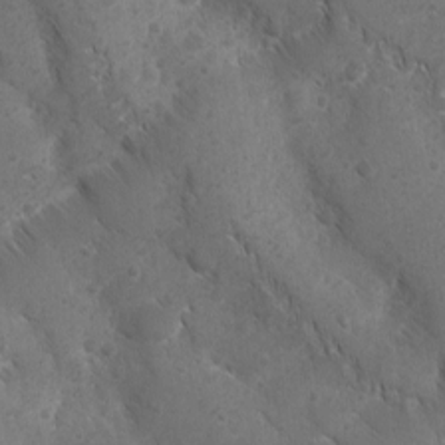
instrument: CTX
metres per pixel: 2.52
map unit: Ave
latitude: -10.3873
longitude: -119.3292
